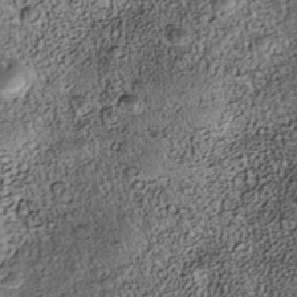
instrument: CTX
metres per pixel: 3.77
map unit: Nhe
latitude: -39.8234
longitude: -117.1214
